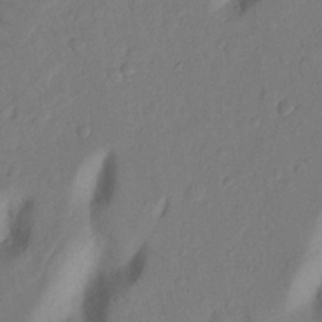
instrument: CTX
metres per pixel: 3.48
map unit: Nhu
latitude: 19.0836
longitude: -77.0269
